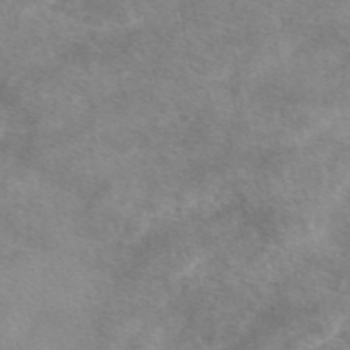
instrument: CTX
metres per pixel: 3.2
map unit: eAb
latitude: 48.0633
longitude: 123.0109
